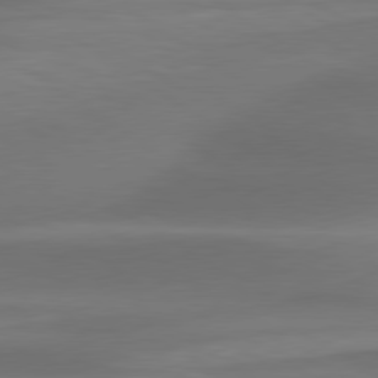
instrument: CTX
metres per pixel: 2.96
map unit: lApd
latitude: 79.6316
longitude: -86.9891
